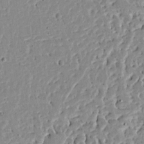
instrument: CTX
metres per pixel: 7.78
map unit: Ave
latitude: 13.2726
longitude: -138.6679
